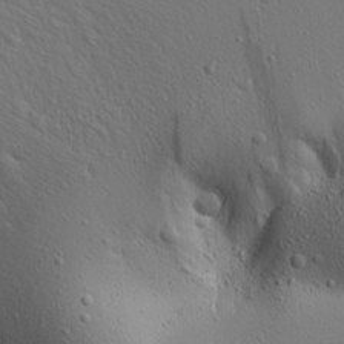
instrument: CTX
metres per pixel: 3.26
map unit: Aa
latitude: 18.8569
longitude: -141.2914
